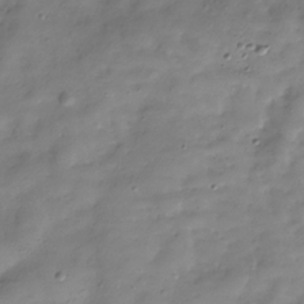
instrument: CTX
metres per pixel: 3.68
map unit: Hve
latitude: -30.1794
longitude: 94.5195
